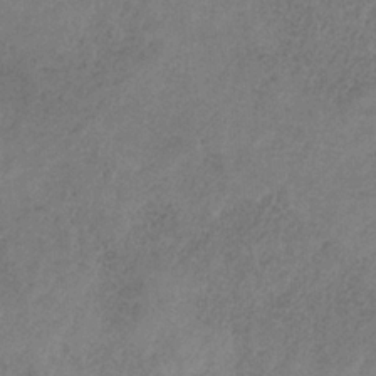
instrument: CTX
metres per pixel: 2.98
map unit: HNb
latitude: -32.6519
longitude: 58.5573
